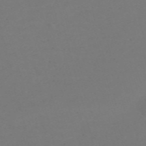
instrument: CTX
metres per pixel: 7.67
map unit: Nve
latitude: -58.6896
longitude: 60.3306
